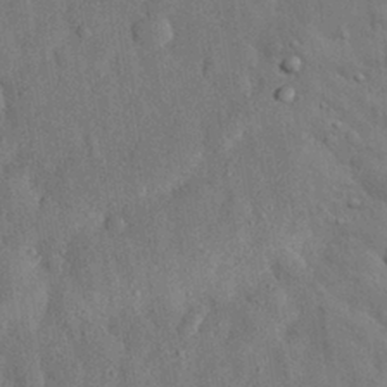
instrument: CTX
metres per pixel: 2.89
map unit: eHh
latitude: 29.4048
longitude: -76.1011
